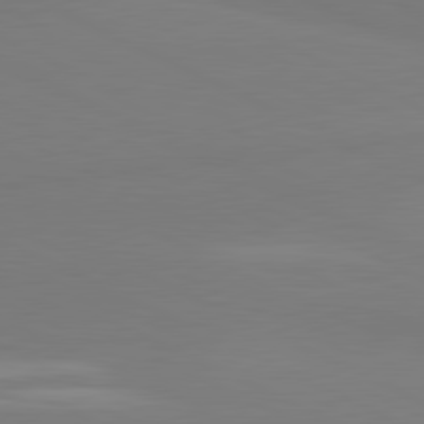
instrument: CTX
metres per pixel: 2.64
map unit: lApd
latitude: 81.2915
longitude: 178.9541
